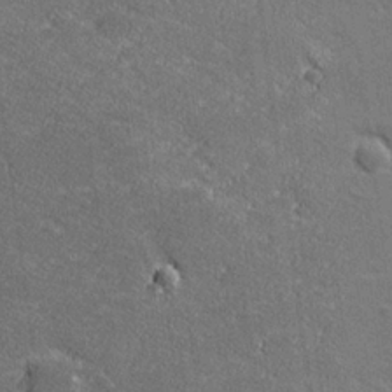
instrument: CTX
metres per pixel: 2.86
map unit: lHvf
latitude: 26.7435
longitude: 142.0283
